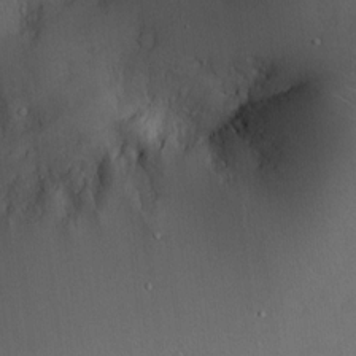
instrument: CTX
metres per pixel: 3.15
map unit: Hve
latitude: -11.5021
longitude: 173.7855
